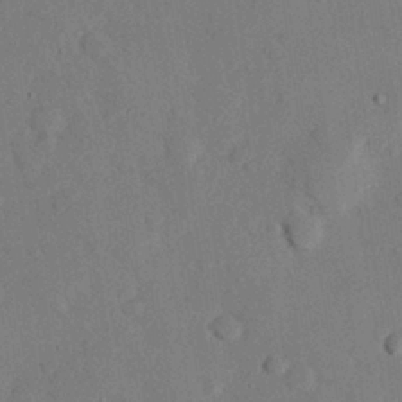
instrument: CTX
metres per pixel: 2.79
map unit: eHh
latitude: 26.4790
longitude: -80.6113
